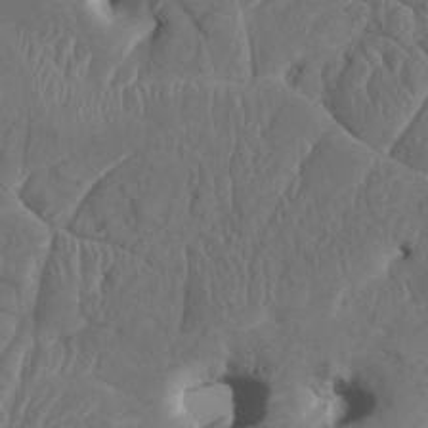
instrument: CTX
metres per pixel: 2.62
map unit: HNhu
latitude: 3.9906
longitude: -6.6679
